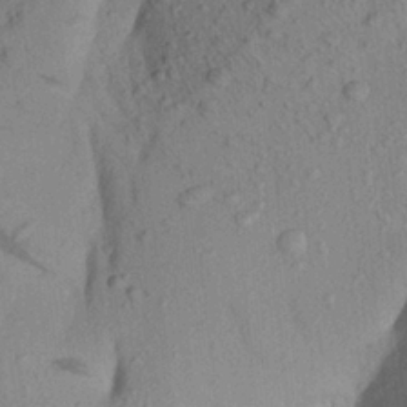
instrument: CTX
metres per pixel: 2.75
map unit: Aa
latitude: 22.6301
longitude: -147.7072
